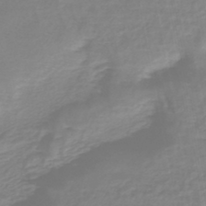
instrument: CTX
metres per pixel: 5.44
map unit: lHb
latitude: -44.7085
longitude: 65.9367
